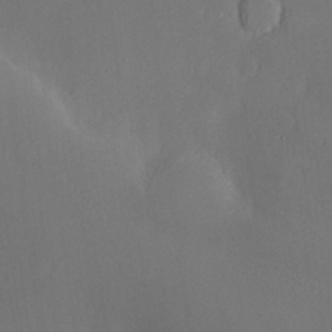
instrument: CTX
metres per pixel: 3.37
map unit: Hve
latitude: -9.1998
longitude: 175.0297
